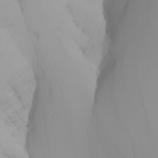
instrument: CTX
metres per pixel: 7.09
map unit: Nhu
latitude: -5.2376
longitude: -93.3103
